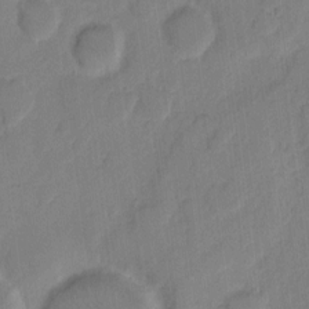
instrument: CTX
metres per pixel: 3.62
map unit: eHh
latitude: 8.3090
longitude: -65.3482
